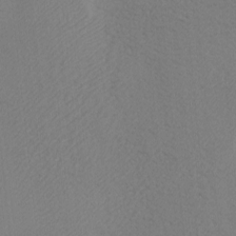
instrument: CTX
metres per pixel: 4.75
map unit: Ave
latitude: -6.9541
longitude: -120.8569
